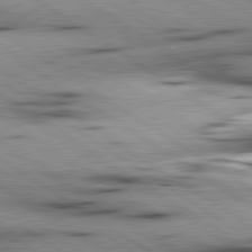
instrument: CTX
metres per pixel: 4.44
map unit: lApd
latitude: 80.2145
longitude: 159.5588
